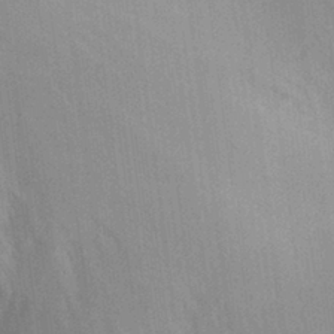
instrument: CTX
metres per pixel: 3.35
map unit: Aa
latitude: 29.9906
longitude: -144.1200
